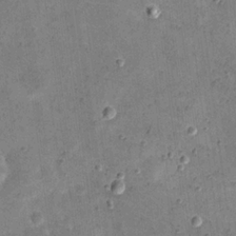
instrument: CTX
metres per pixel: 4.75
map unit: eHh
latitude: 21.8395
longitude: -66.3845
